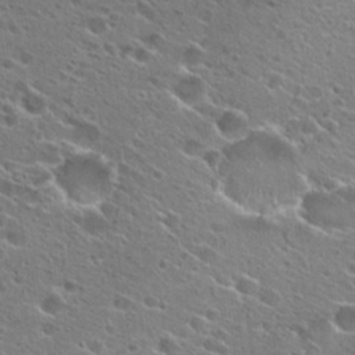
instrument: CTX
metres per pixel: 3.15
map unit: Hto
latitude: 25.7827
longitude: -44.2900
